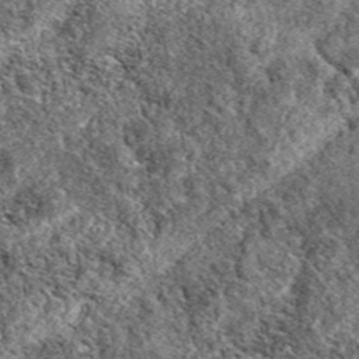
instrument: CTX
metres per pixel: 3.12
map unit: eAb
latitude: 37.5749
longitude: 110.2551
